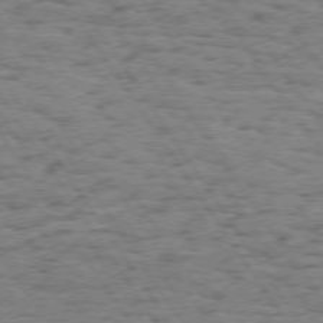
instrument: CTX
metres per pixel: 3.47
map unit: Hpe
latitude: 73.5372
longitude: -134.3089
